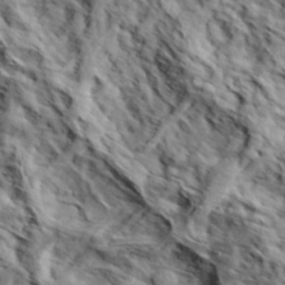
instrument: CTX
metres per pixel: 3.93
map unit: eHh
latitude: 37.1214
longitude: -80.5735
